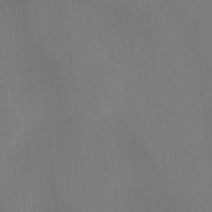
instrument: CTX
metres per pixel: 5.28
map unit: HNb
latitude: -44.6330
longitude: -43.3293
